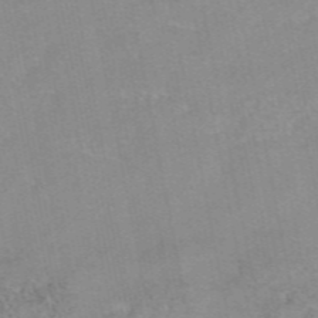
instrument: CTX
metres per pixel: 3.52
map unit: eAb
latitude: 48.4223
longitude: 103.6344
